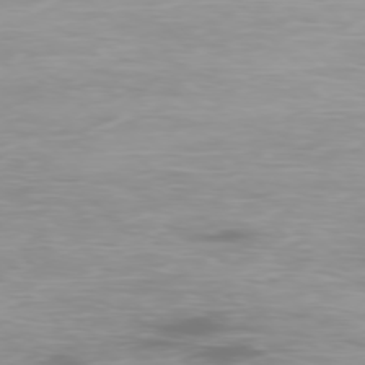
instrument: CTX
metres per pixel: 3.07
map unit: Ap
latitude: -77.6722
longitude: -62.4601
